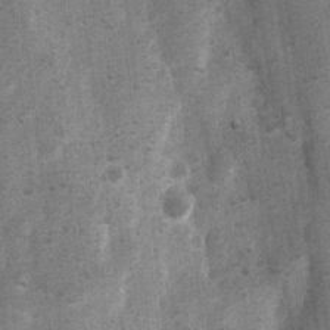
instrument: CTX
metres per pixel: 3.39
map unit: Nhu
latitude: 6.7435
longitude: -23.7450
